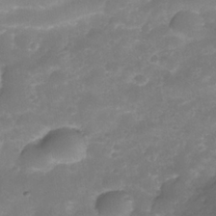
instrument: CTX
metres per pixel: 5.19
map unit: Nhe
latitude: -34.5385
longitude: -146.3468
